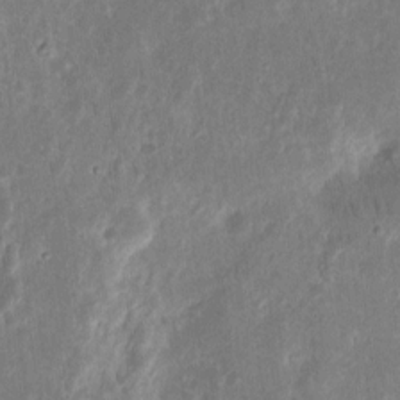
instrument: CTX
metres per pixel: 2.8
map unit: eHh
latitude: 10.4601
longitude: -72.5546
